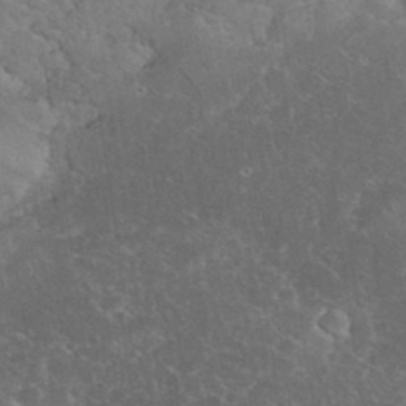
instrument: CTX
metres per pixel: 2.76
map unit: eHh
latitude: 35.7449
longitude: -64.5168
